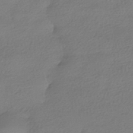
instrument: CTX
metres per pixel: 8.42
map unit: HNhu
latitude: -41.3698
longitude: 94.4818
